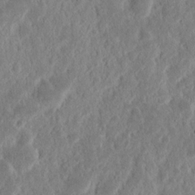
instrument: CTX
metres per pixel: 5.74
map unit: Nhu
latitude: 14.4223
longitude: -73.9717
